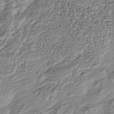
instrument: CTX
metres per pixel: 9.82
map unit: Nhu
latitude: -38.0094
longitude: -81.4804
